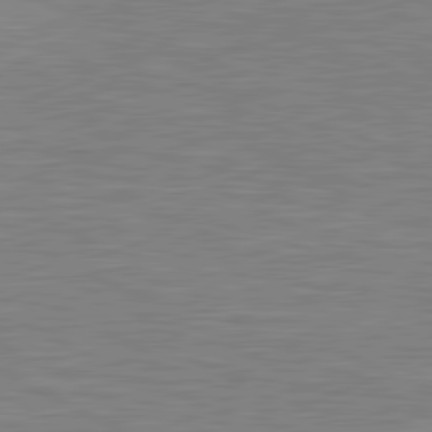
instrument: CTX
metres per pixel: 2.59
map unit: lApd
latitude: 81.1214
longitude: -168.2901
